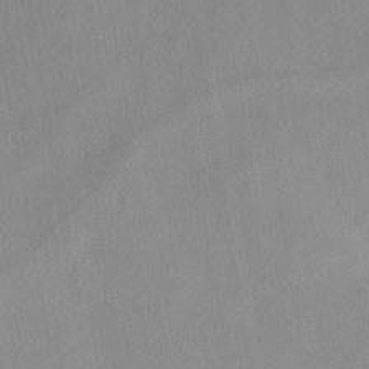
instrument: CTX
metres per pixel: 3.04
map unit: HNb
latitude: -44.9731
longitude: -38.9136
